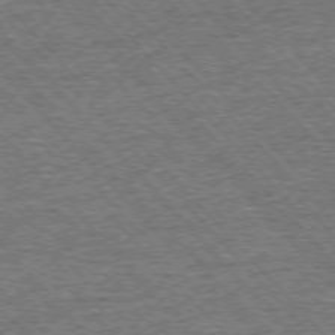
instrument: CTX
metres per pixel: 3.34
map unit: Ap
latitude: -76.0283
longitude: -92.6679
